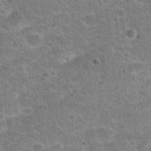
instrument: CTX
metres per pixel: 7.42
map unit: Hto
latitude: 21.6127
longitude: -49.0269
